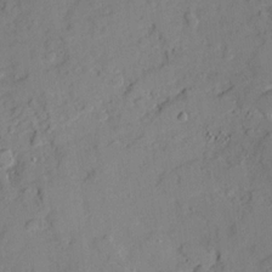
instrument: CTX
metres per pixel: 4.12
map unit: Ave
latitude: 18.3089
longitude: -128.7246
